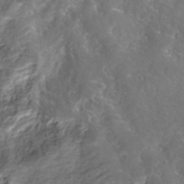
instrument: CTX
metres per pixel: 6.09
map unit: Nhe
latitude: -46.1039
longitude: 153.5210
